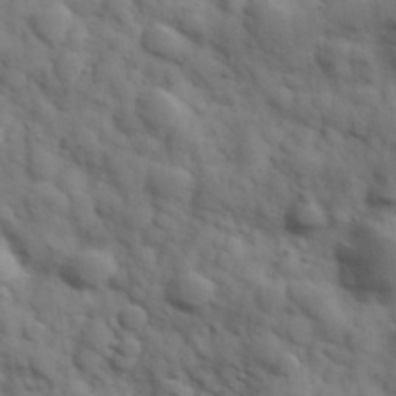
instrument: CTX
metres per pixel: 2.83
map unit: Hve
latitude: 31.7828
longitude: 151.0297
